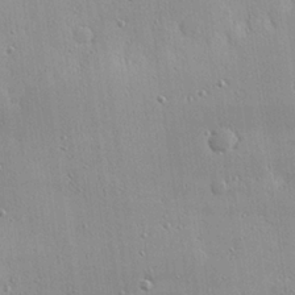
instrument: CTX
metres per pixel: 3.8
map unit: eHh
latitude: 24.0633
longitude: -89.1970
